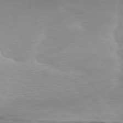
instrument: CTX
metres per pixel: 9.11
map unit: Ap
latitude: -76.6141
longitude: -73.4616
